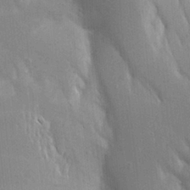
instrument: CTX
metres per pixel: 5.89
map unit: Aa
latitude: 17.1781
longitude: -149.2915
